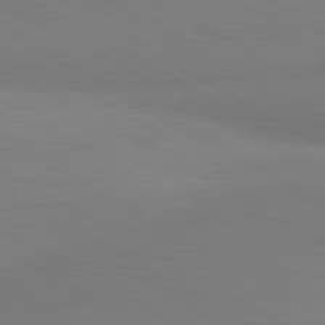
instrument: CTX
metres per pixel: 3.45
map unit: lApd
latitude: 81.1592
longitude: 159.6154
